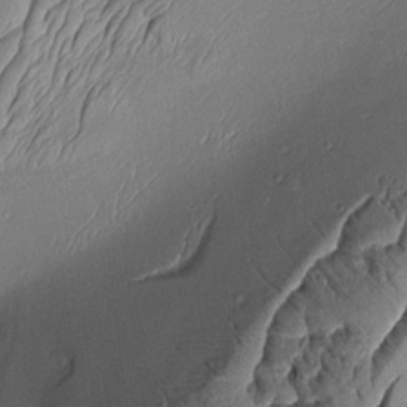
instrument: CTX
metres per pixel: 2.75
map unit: Aa
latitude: 8.9514
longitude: -131.7261
